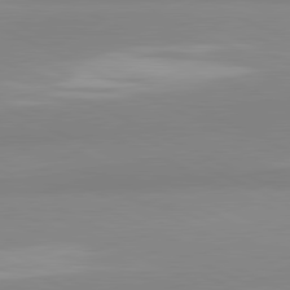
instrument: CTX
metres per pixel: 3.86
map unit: lApd
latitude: 81.5749
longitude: 179.3131
